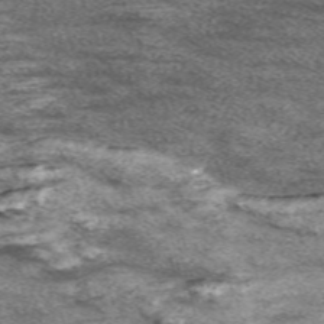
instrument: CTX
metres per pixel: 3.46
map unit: Nve
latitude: -58.6329
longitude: 65.8423
